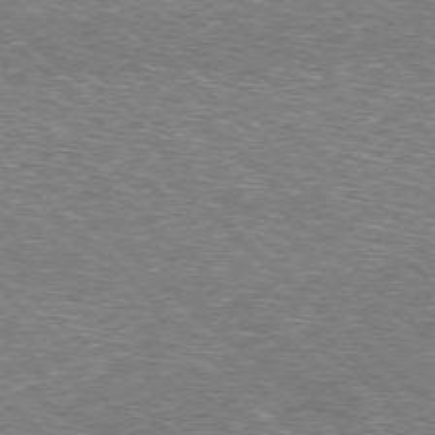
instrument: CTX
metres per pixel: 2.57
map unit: Hpe
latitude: -78.1416
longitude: 16.8219
